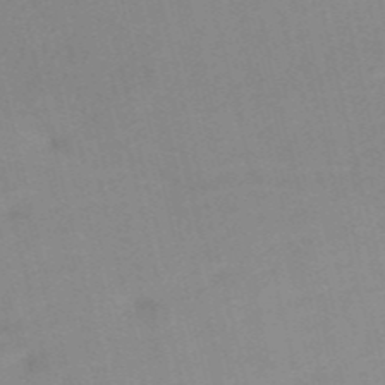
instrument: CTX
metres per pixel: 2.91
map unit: HNb
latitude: -55.0864
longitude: -45.3292
